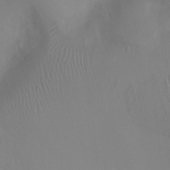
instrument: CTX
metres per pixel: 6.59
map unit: Ht
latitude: 1.5182
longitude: -20.5168
